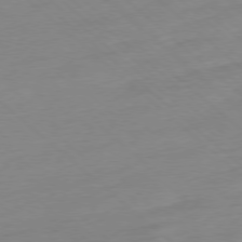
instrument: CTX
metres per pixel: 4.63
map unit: Ap
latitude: -78.2172
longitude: -99.8205
